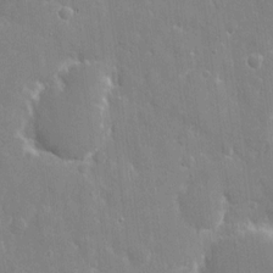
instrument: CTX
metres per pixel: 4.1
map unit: eHh
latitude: 8.7813
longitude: -69.7828
